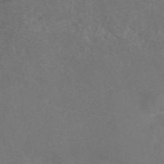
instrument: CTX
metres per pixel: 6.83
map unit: eAb
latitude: 47.0270
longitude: 117.4076
